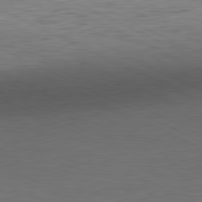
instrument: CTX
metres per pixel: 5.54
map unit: Ap
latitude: -81.7478
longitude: -77.0080
